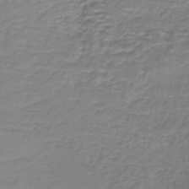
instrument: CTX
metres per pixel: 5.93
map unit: lHb
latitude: -41.5399
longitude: 58.6518
